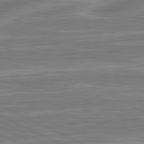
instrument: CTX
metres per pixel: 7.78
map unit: lApd
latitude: 81.3482
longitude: -174.3089
